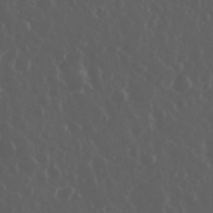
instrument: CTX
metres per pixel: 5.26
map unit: eHh
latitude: 34.1200
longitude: -59.4615
